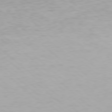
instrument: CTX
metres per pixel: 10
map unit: Hpe
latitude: 77.9717
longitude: -133.3293
